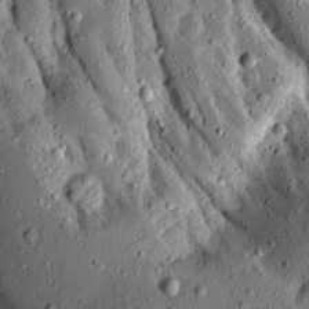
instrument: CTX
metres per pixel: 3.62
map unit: Aa
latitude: 13.4993
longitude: -139.4237
